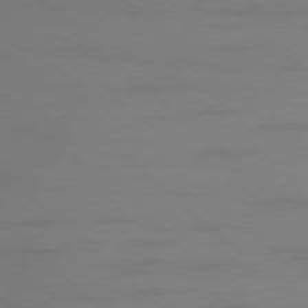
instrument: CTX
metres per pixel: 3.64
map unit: Ap
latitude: -78.0850
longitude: -68.3845
